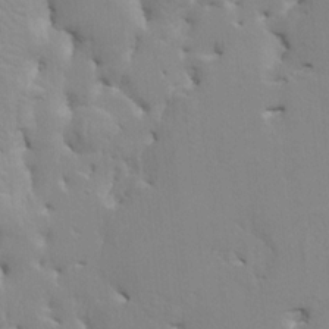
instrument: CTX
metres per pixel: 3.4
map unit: HNhu
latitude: 4.0822
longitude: -4.0255
